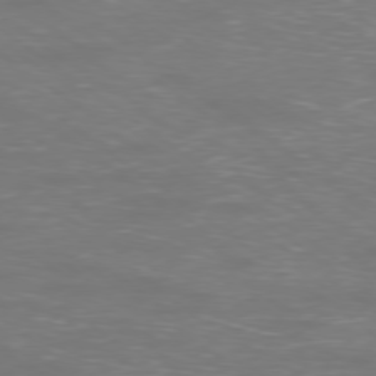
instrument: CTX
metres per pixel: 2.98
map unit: Ap
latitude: -78.9919
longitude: -61.8394
